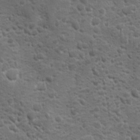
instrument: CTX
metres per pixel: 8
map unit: Ave
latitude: 10.3845
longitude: -103.9717
